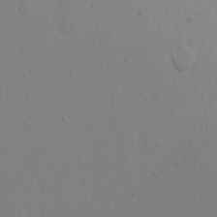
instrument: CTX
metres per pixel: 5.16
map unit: eHh
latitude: 18.6679
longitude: -72.1011
